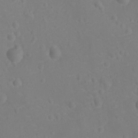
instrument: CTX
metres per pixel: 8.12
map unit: Ht
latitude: -9.7478
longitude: -23.3482
